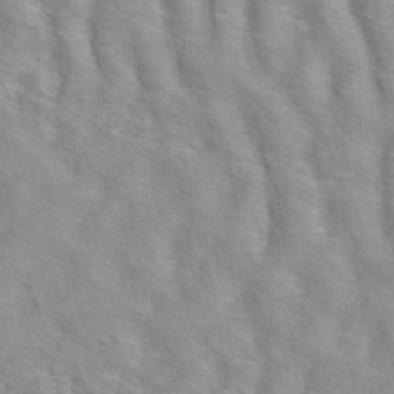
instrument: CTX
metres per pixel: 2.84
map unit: ANa
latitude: 41.0269
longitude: 28.8030
